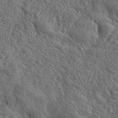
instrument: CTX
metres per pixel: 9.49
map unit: lHvf
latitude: 40.9324
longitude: -89.8206
